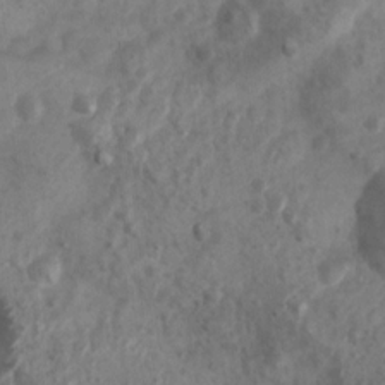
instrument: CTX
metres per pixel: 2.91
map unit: Nhu
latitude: 7.5560
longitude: -22.1956
